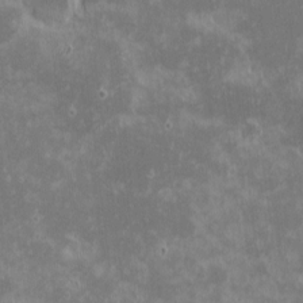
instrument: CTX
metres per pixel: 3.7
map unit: eHh
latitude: -0.9542
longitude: -85.1403
